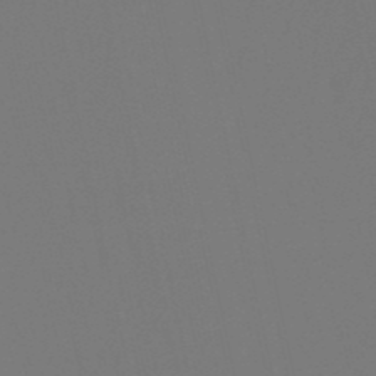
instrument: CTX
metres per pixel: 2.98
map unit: lHb
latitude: -50.1228
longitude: 70.2740
